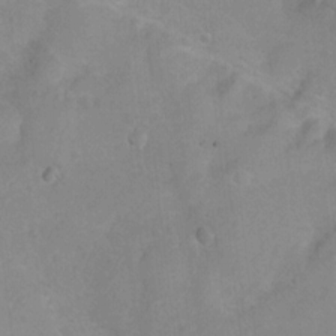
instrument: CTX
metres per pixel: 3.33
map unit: Nhu
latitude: 3.8772
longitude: -27.1970
